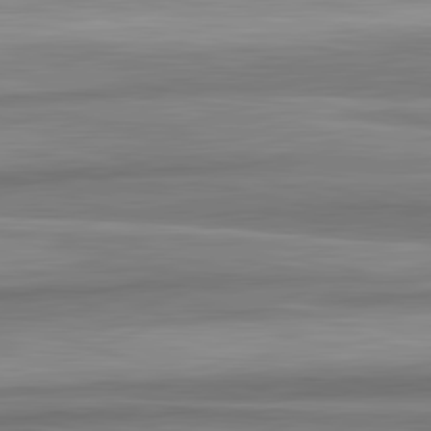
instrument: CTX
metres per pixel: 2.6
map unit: lApd
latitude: 82.6868
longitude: 179.8611
